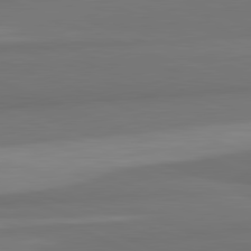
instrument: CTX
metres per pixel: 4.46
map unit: lApd
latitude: 82.2522
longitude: 176.9920
